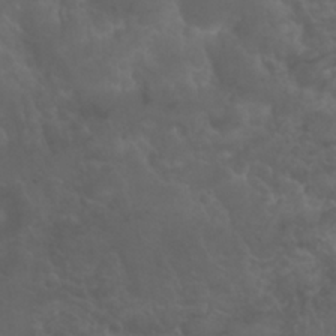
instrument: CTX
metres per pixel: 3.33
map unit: eHh
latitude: 24.6112
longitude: -62.9514
